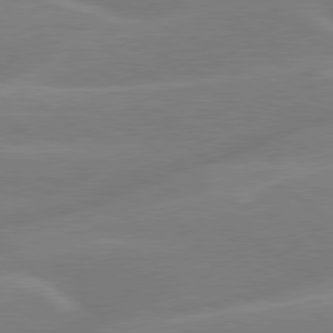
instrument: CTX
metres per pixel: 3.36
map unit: lApd
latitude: 79.6127
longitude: -141.8016
